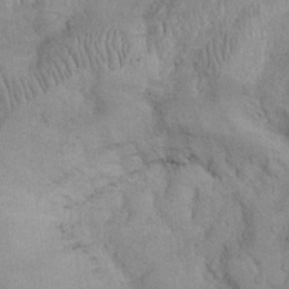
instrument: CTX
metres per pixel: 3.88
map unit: Nhu
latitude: 28.3278
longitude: -67.5560
